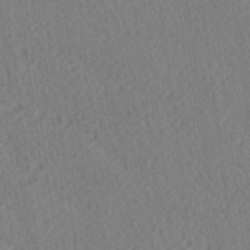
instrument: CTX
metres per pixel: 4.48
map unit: Ave
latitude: 20.7435
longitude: -139.1592
